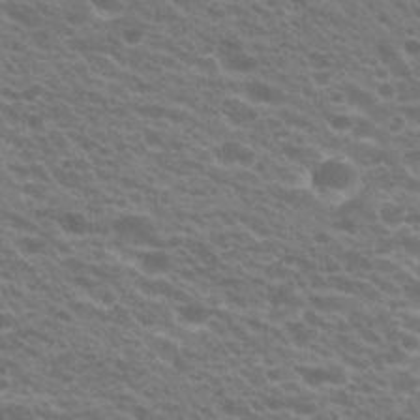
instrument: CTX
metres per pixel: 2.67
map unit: Hto
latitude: 23.2915
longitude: -35.8205
